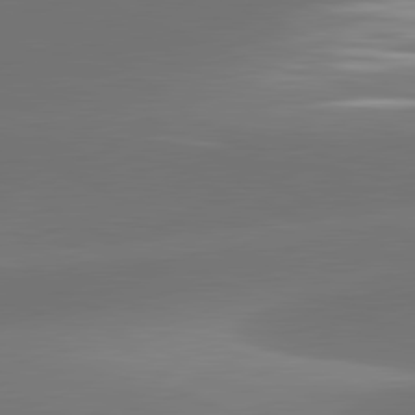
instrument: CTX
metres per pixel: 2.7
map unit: lApd
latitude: 81.6883
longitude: -160.1011
